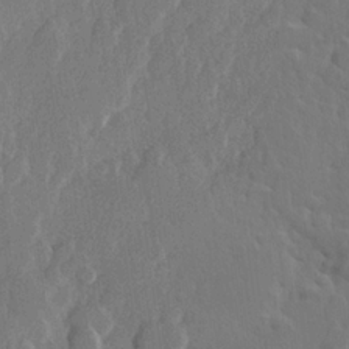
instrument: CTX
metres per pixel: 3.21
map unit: Hve
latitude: 23.1214
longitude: 145.4643
